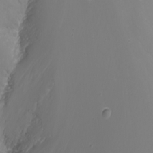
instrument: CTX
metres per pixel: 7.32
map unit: Nhu
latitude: -7.4643
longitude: -82.5167
